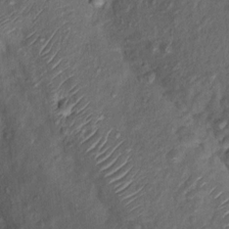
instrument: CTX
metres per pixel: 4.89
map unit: Nhu
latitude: 11.2915
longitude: -27.4238
